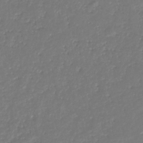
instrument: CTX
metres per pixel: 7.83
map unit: eHb
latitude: -31.0675
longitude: 73.1053
